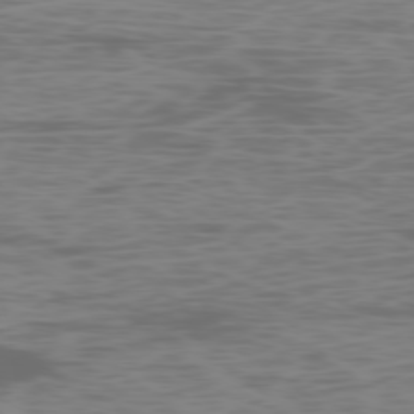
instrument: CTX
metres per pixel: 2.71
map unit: Ap
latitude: -78.8219
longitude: -74.7813
